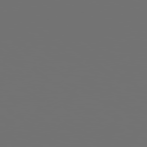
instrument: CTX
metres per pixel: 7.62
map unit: Hpe
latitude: 78.5924
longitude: 176.3306
